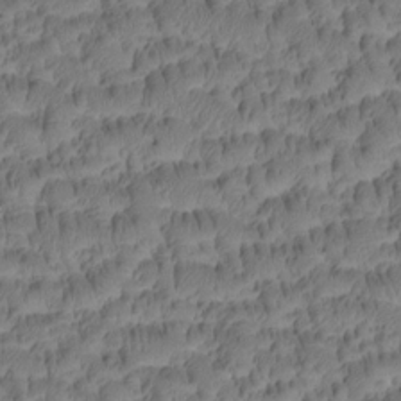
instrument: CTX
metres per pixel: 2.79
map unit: Htu
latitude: -4.0094
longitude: 173.3132
